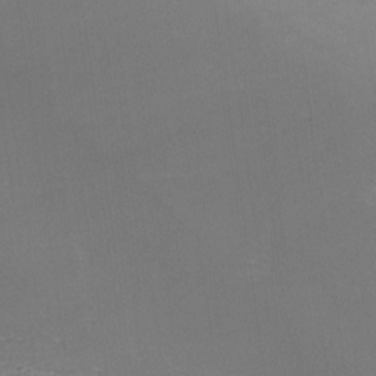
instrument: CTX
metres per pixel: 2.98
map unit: lAa
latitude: -6.5007
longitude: -123.5371
